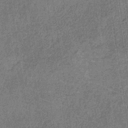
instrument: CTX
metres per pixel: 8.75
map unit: HNb
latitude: -32.2551
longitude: 58.1416
